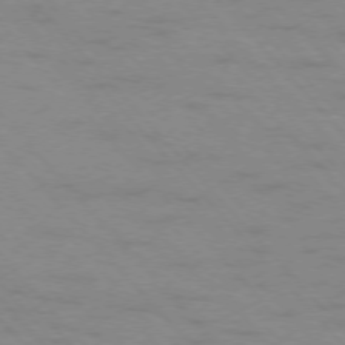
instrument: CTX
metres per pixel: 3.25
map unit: Ap
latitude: -76.5385
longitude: -61.2348
